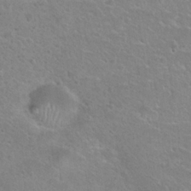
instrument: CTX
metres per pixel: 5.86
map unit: Hto
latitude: 24.1577
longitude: -50.0633
